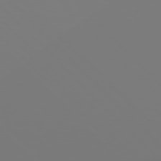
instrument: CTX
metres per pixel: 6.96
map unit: Hpe
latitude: 77.8961
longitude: 179.8611
